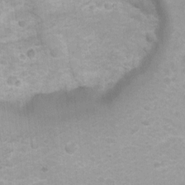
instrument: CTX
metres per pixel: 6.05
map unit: Hto
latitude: 5.7261
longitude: -32.1200
